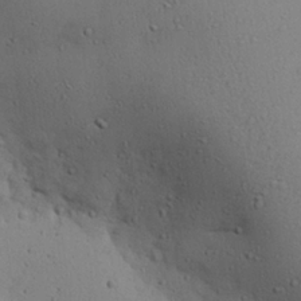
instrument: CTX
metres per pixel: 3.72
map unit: eHh
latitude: 24.8380
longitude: -72.2334
